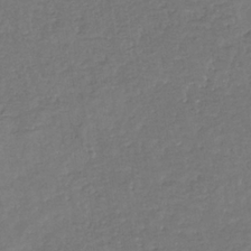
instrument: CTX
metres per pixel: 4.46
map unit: eHb
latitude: -34.2928
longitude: 76.8597
